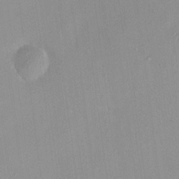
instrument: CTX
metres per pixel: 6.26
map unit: HNhu
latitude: 7.5560
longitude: 3.1620
